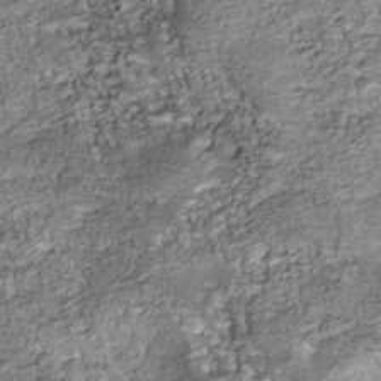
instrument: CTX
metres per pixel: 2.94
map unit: Nhu
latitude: -38.4818
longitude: -81.2726
